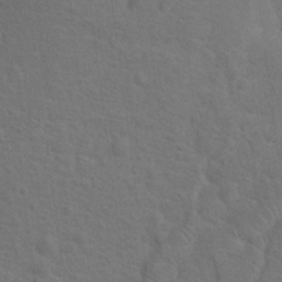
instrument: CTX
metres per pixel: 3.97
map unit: Hto
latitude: 17.8017
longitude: -41.3292
